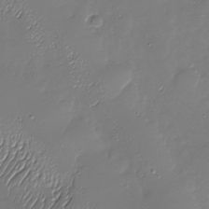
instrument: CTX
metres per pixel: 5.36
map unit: Nhu
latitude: -27.8422
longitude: -59.1403
